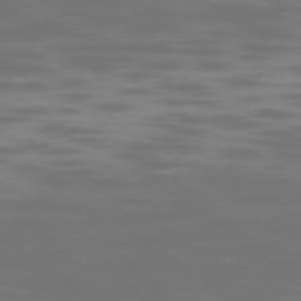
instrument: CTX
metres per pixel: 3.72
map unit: Ap
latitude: -75.4833
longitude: -75.9906
